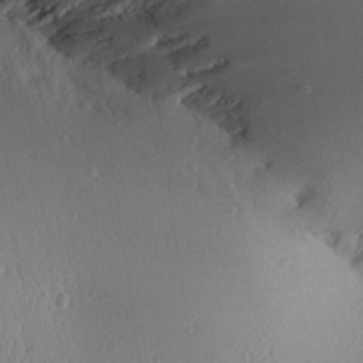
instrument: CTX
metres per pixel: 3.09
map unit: Aa
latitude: 26.9892
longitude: -135.4615
